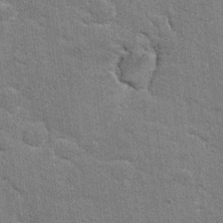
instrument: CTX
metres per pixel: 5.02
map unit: Hto
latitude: 20.2712
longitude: -48.2145
